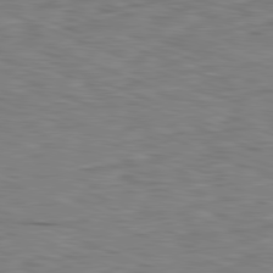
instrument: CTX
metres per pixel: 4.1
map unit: Ap
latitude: -82.1039
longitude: -71.3670
